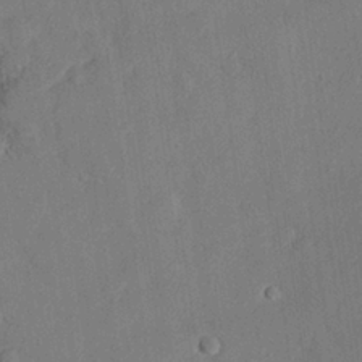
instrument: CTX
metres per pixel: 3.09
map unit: eHh
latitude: 26.1767
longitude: -81.2348
